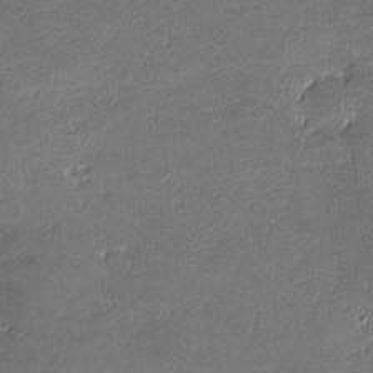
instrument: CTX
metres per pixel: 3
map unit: lHvf
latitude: -11.8045
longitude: -103.0647
